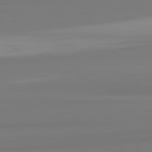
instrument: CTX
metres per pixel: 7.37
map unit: lApd
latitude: 82.5167
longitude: 172.3495
